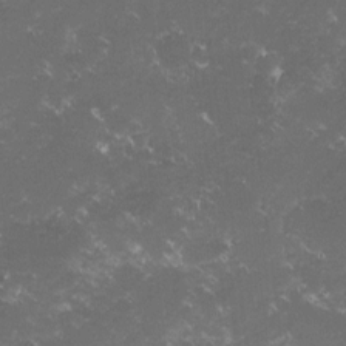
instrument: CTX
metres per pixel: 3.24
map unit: lHvf
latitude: -15.2943
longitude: -101.9528
